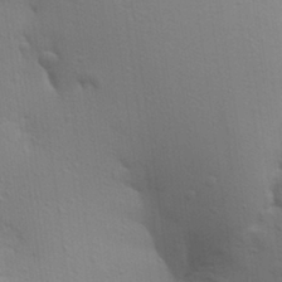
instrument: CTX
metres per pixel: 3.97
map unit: Aa
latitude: 28.6490
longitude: -147.0081
